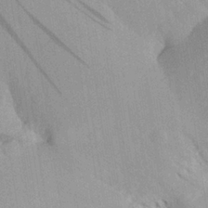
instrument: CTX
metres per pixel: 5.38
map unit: Aa
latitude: 25.0269
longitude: -145.3104
